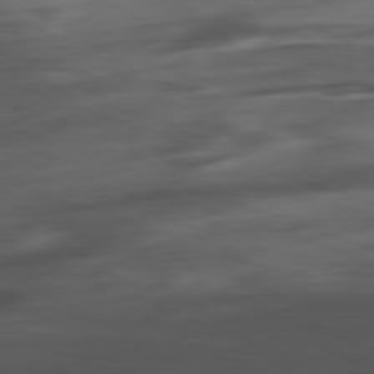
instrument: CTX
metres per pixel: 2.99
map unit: Ap
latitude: -81.4266
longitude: -89.7261
